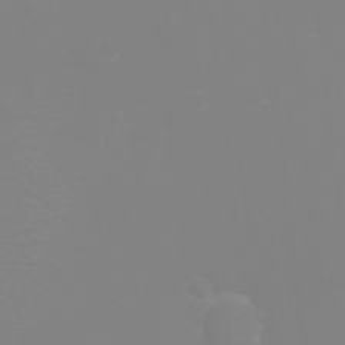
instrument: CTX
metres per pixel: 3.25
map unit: eHh
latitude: -2.6140
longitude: -75.6883
